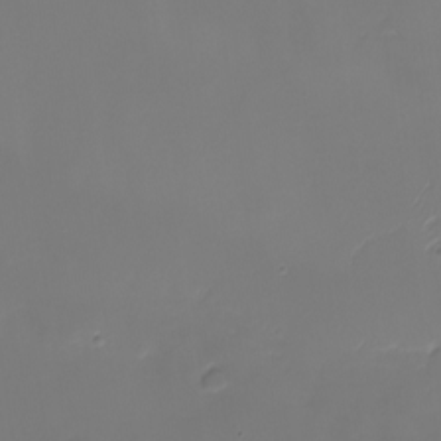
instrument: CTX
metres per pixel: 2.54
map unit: eHh
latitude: -5.0297
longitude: -87.2537
